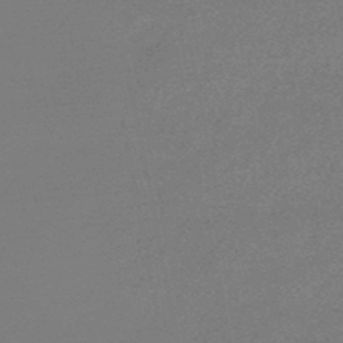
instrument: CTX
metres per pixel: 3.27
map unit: eHb
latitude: -49.1431
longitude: 86.2362
